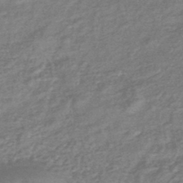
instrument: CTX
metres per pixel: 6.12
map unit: eHb
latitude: -43.3698
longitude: 83.9745
